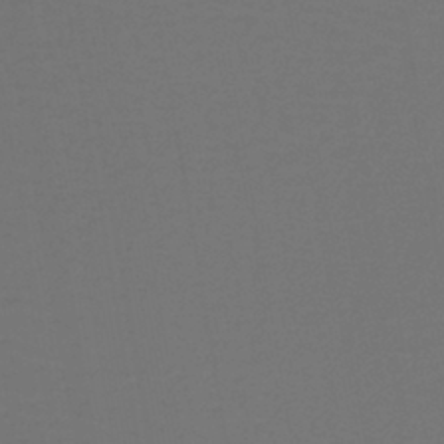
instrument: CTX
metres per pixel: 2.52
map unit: lHb
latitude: -43.6721
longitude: 66.1417
